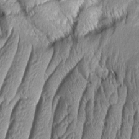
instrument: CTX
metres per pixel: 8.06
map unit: Aa
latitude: 7.5560
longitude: -129.5749
